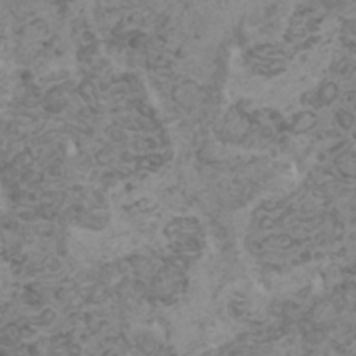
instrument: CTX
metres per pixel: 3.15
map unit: HNhu
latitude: -0.1795
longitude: 2.5573
